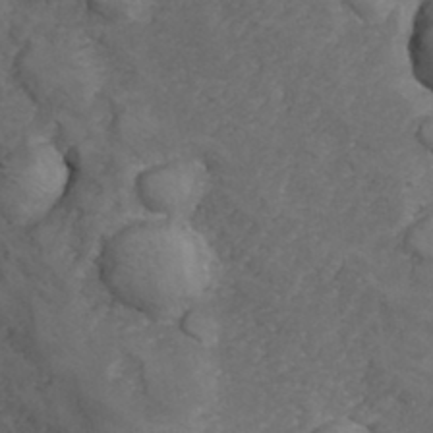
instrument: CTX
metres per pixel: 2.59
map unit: Hve
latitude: 33.4804
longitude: 149.5022
